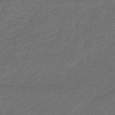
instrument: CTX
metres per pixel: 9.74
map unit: eHb
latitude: -43.5399
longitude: 86.9164
